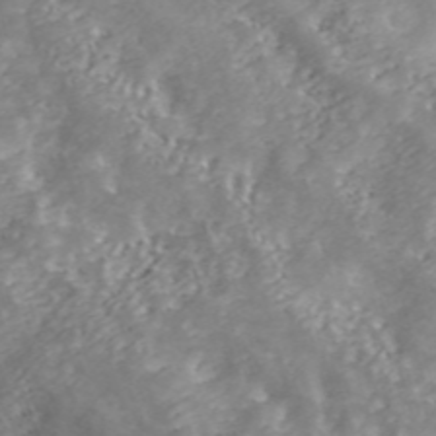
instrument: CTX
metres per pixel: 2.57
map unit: ANa
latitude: 40.4789
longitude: 34.3306
